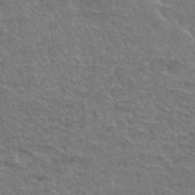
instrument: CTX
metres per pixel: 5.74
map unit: Hto
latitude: 35.3670
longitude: -45.8961
